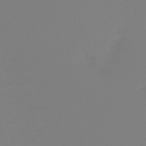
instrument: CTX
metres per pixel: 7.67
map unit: HNb
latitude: -46.1417
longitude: 55.0676
